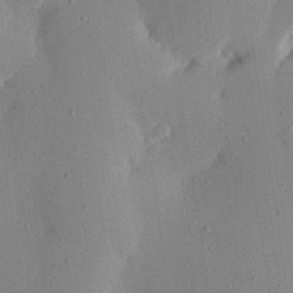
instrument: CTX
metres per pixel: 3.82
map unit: Hve
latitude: 26.5357
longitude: -92.1577
